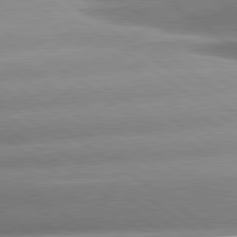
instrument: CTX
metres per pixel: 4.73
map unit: lApd
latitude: 80.9514
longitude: -157.8394
